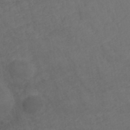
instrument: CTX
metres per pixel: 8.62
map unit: ANa
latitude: 43.0270
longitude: 28.3117
